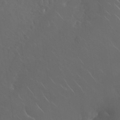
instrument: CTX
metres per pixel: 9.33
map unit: Nhu
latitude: 30.7625
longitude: -57.2914
